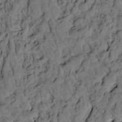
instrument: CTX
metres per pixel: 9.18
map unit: eHh
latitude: -1.7289
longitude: 17.5211
